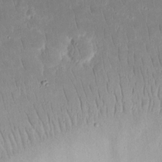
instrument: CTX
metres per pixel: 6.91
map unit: eHh
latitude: 16.8380
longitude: -72.7058
